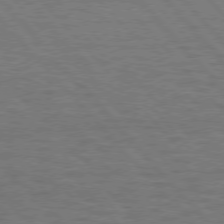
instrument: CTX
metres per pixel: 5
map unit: Hpe
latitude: 75.9717
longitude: -138.4412
